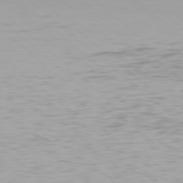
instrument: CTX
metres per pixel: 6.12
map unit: Hpe
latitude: 78.4601
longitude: -170.7435
